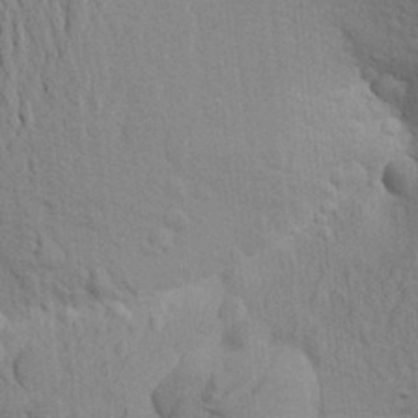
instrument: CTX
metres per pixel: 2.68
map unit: Aa
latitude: 20.3845
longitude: -149.6883
